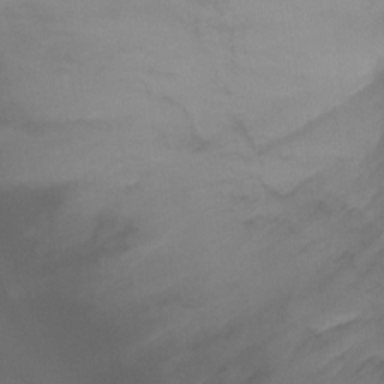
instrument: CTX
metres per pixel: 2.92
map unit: Ht
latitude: -7.1998
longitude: -30.2901
